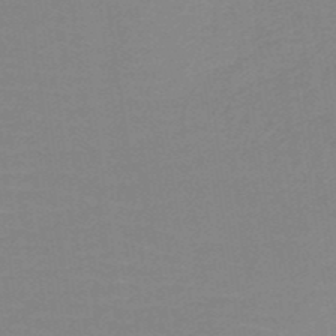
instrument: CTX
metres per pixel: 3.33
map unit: HNb
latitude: -49.4266
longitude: -48.9325
